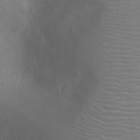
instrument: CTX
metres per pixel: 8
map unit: Ht
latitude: -3.1053
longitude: -16.2145
